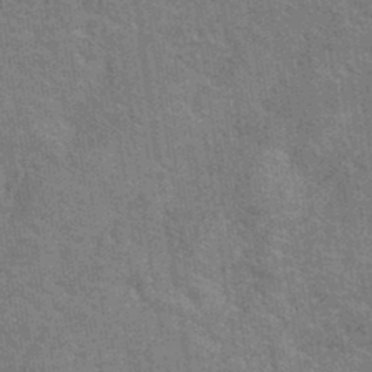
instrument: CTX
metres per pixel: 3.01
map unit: lHb
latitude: -40.6140
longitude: 75.5777
